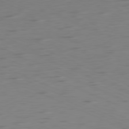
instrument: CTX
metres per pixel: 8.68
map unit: Ap
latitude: -81.5966
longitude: -60.2333
